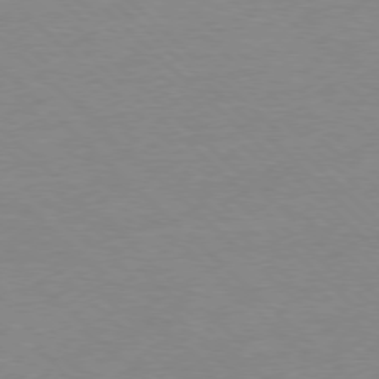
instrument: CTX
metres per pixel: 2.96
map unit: Hpe
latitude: -78.3495
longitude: -21.4616
